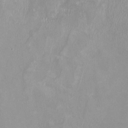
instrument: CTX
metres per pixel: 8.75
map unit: HNhu
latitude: -0.8219
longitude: -4.3845
